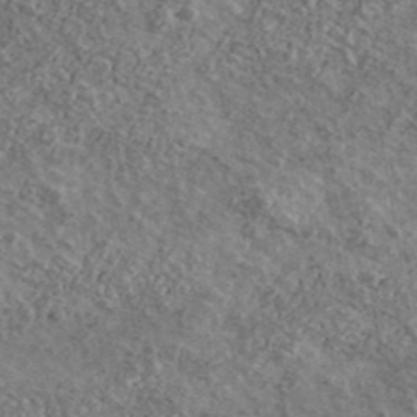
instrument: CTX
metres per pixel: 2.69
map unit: Ave
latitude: 41.1781
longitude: -108.0633
